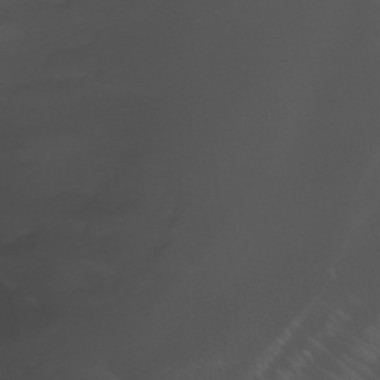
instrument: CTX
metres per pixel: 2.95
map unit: Nhu
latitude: -11.6344
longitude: -75.0647
